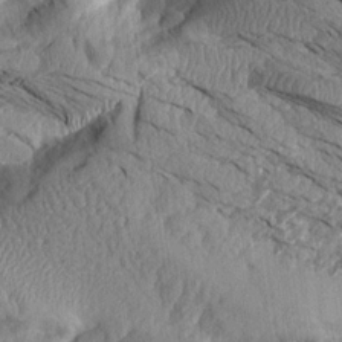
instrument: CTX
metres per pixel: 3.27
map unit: Aa
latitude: 14.7813
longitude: -146.8002
